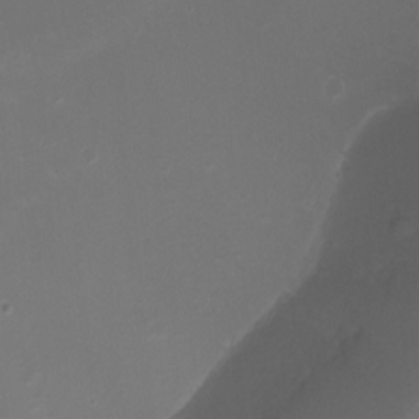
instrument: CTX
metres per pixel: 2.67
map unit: Ht
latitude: -1.8612
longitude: -19.6505
